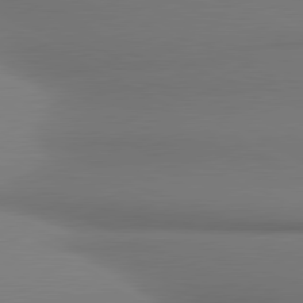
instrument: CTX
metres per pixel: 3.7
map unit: lApd
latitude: 80.9325
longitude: 177.3321
